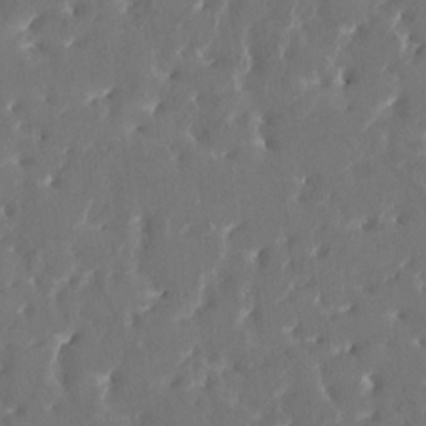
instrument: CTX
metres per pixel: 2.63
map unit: HNhu
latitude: 4.3089
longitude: 10.2740
